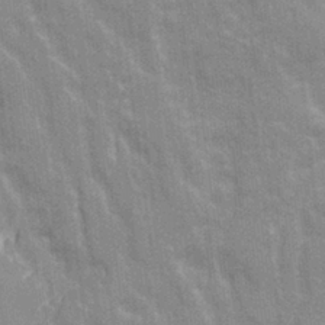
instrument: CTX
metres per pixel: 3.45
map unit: Ave
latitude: 21.8961
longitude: -133.9906
